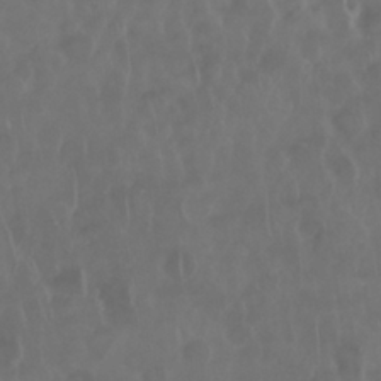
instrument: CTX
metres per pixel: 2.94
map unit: Nhu
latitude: 29.1781
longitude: -63.9528
